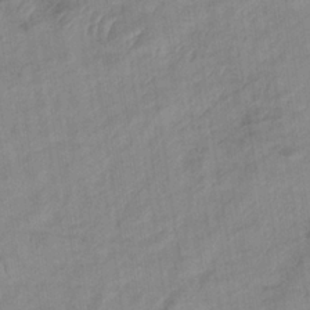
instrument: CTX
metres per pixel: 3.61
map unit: lHb
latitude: -33.6722
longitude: 71.7856
